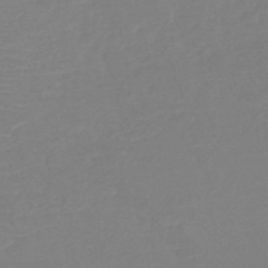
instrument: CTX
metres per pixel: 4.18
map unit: HNb
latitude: -49.1620
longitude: -44.0255
